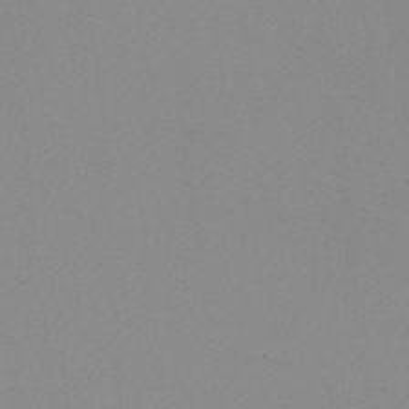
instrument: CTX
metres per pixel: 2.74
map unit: Nhu
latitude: -4.5384
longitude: -94.2712
